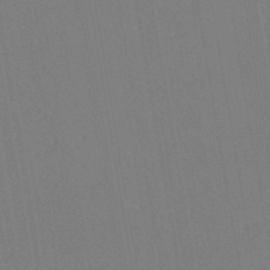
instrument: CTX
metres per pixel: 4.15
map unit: eHh
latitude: -43.1431
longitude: -32.2334
